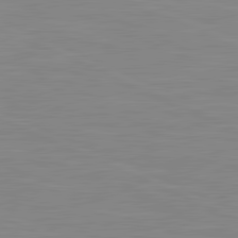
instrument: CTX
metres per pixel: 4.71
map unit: lApd
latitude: 81.4993
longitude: -168.5546
